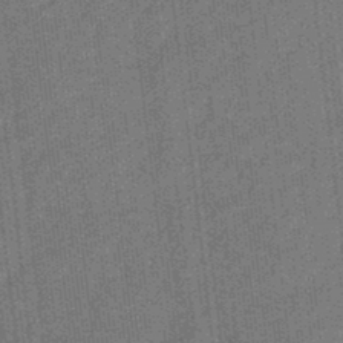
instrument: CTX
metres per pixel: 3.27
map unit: eHb
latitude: -31.5966
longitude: 73.9367
